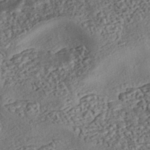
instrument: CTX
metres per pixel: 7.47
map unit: eHh
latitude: -43.0675
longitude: 121.1620
